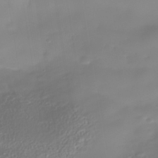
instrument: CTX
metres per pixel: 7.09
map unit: Nhe
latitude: -38.2551
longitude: -120.2901
